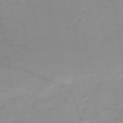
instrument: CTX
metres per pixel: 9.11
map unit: HNb
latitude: -50.3117
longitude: -40.0822
